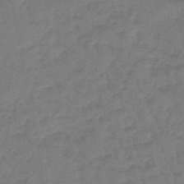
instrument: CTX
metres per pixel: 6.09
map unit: eHb
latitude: -46.5196
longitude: 81.1053
